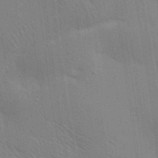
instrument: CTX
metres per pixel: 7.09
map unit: lAa
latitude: 20.2334
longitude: -139.1970
